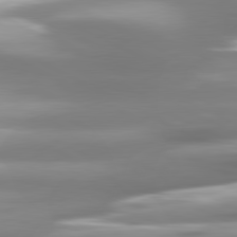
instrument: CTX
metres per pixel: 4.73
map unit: lApd
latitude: 81.0458
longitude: -139.8205
